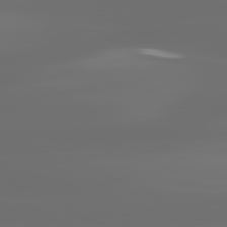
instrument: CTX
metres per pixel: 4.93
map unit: lApd
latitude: 81.1025
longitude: -136.4601
